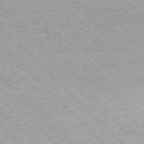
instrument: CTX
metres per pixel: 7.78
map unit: Ap
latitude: -76.8975
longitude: -87.1025
